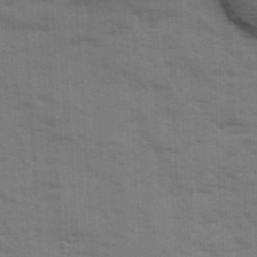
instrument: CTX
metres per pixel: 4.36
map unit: Ave
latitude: 12.9136
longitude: -102.4034
